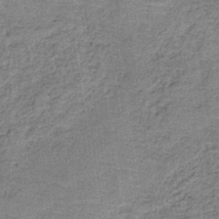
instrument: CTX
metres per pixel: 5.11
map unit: HNb
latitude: -35.0675
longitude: 54.1984
